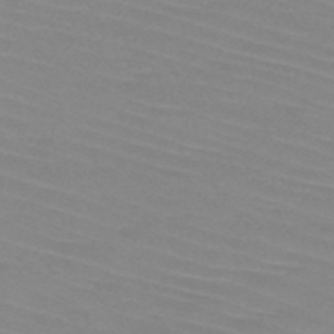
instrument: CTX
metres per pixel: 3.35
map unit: HNb
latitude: -45.4643
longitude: -42.4601
